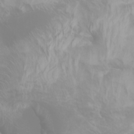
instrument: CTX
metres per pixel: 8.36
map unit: Htu
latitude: -0.4251
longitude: -76.3089
